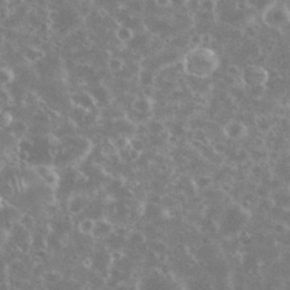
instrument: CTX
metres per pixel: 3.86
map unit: eHh
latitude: 34.7813
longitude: -60.4223
